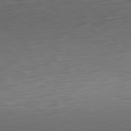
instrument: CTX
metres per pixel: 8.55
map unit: Ap
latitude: -81.5588
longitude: -58.9892
